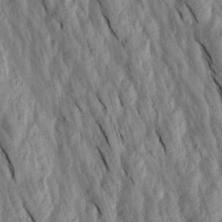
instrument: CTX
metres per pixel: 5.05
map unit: Aa
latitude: 19.9528
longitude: -147.2348
